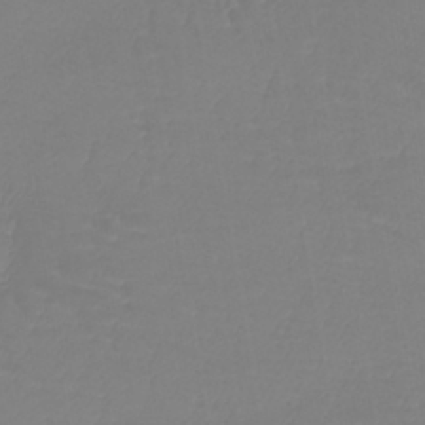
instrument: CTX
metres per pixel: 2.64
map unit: lHb
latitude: -41.0108
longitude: 65.8612
